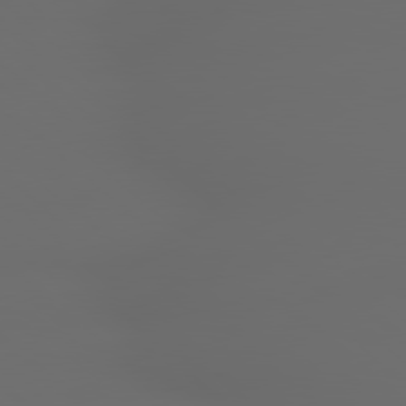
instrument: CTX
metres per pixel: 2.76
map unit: lApd
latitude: 79.2348
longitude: -166.6301
